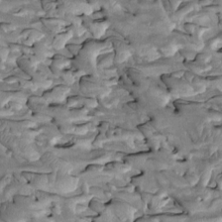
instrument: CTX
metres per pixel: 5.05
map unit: Htu
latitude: -1.8045
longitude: 149.1809
